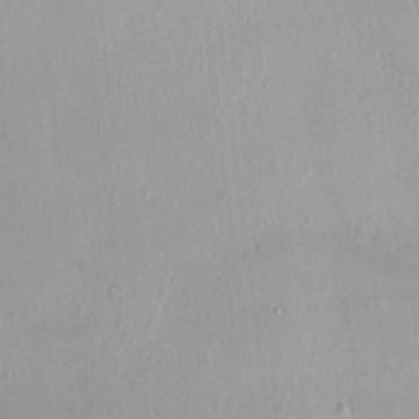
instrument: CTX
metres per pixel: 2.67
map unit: HNhu
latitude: 3.7638
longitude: 5.5966
